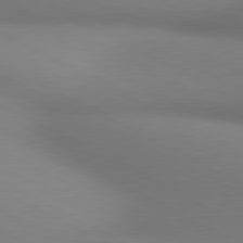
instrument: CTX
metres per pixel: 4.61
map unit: lApd
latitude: 80.6490
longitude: 132.3685
